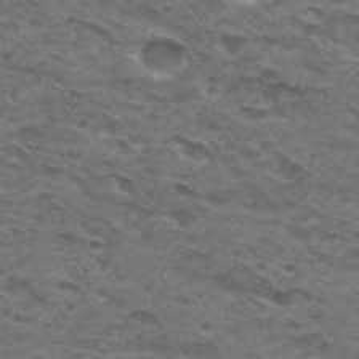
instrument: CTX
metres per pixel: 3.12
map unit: Hto
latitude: 30.1767
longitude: -47.9339
